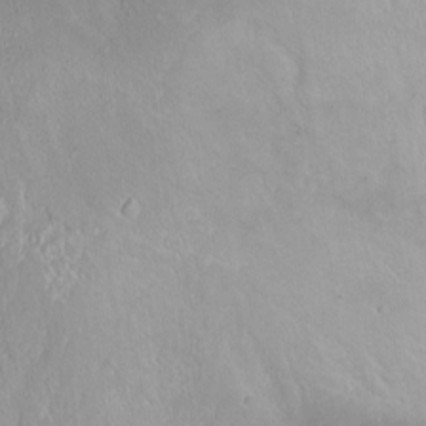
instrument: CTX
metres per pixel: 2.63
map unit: Ht
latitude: -0.2173
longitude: -45.0836
